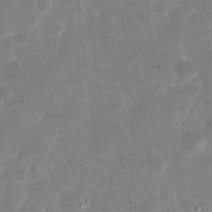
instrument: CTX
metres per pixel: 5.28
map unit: eHh
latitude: 21.9150
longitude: -66.5923
